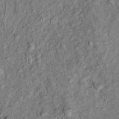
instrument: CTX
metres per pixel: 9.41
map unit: Htu
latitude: -5.4454
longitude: 155.4454
